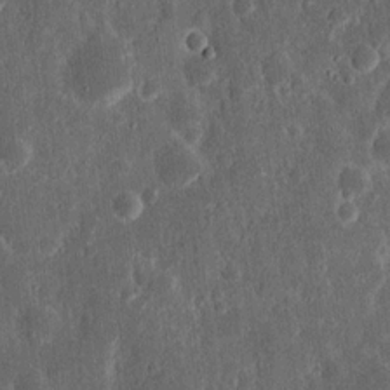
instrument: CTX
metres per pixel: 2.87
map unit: Nhu
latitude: 13.6694
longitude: -73.9528
